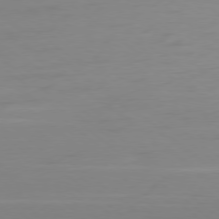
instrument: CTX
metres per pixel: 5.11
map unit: Ap
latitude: -78.7652
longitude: -76.4601
